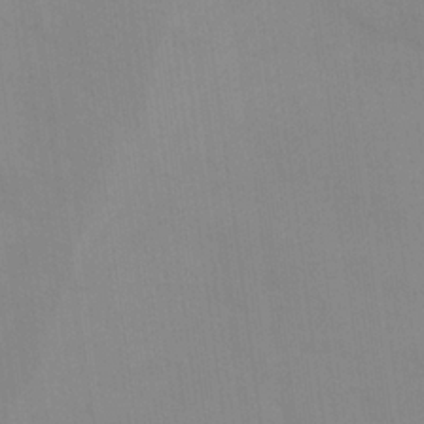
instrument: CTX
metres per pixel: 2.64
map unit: Nhu
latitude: 23.8205
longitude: -63.0459
